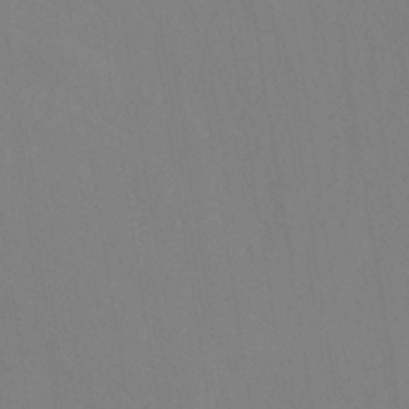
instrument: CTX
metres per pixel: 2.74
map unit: ANa
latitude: -38.0850
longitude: 95.6344
